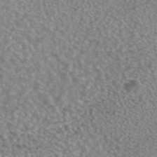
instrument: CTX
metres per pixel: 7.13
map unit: eAb
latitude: 44.8758
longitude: 106.8219
